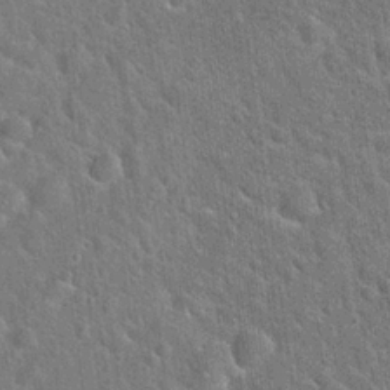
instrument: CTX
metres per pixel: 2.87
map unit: Hto
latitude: 21.2159
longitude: -51.7827
